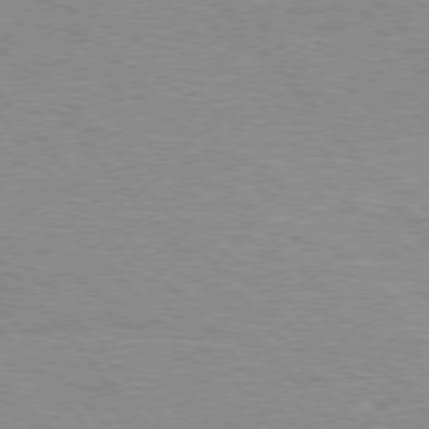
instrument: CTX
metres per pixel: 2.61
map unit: Hpe
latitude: 76.1200
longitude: -157.3670
